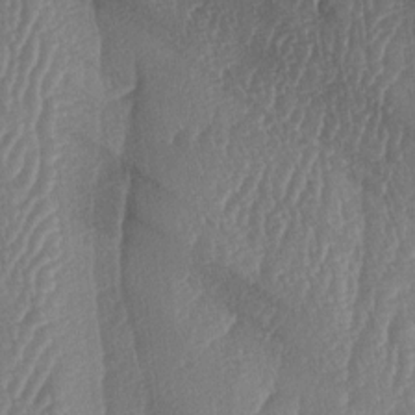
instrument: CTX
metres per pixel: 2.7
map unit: lAa
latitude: -5.9556
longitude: -130.0822
